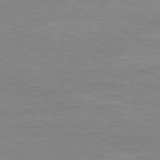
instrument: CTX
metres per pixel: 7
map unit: Ap
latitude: -80.8975
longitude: -85.1403
